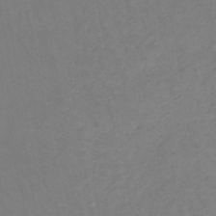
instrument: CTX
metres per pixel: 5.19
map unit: HNb
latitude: -50.6518
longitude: -53.2159
